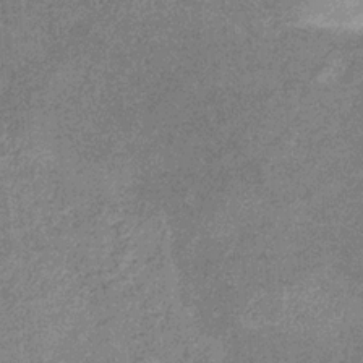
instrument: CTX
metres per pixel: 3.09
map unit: HNb
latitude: -31.9367
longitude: 61.0864
